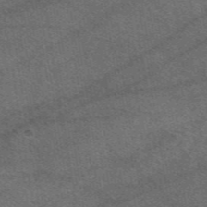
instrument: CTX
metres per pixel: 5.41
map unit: eAb
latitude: 48.2711
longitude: 115.0108
